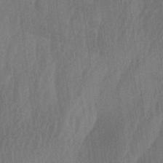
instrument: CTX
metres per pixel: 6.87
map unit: lAa
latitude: -7.0675
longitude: -129.1214
